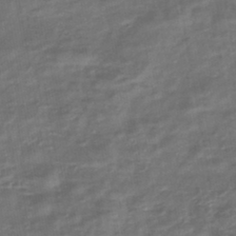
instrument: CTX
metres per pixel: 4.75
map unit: eHb
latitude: -43.8233
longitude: 81.8989
